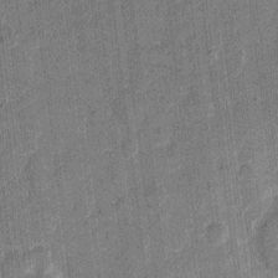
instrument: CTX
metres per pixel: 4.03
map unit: eHh
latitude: 11.2537
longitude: -65.9906
